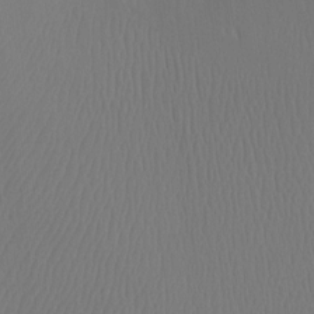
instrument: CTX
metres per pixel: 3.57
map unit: Ht
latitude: -7.8611
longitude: -34.4223
